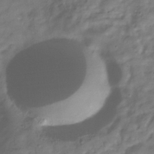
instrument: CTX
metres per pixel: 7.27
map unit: Hve
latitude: -32.5196
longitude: 91.5777
